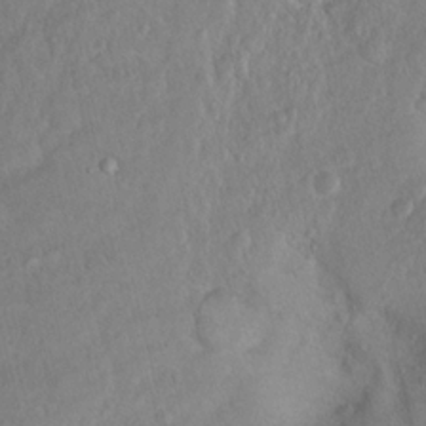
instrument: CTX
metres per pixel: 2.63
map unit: Nhu
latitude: 14.4979
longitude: -29.2159
